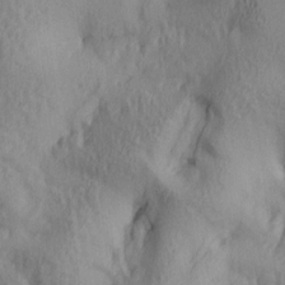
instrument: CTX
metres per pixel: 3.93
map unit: lAa
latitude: 5.0647
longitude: -114.1010
